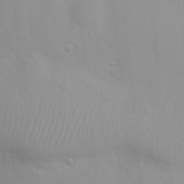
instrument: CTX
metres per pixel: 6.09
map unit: Ht
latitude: 3.4615
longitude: -22.6301
